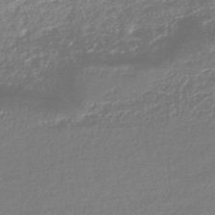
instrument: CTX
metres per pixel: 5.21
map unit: HNhu
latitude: -44.6141
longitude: 96.6519
